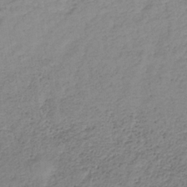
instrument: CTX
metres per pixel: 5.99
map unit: lHb
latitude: -35.3132
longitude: 63.4076
